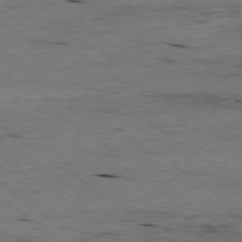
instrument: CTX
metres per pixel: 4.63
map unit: Ap
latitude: -79.1620
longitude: -91.3860
